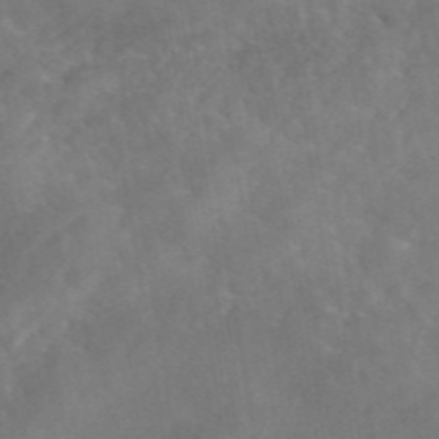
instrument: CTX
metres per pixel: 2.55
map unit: eAb
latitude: 46.4790
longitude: 127.1620
